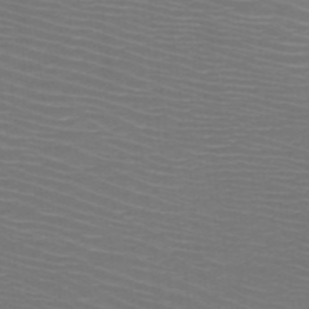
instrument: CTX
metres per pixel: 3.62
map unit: HNb
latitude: -48.7086
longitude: -45.8016
